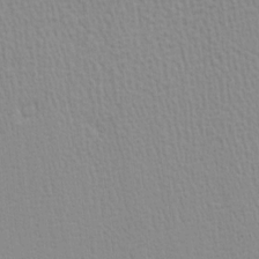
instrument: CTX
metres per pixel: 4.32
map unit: Hve
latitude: 1.8205
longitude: -125.1781
